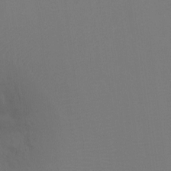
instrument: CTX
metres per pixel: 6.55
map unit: Ht
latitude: -7.8800
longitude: -34.8569
